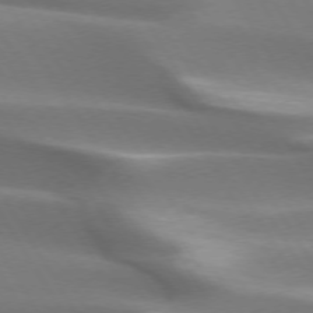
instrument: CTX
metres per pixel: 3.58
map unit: lApd
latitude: 73.5372
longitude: -51.8205
